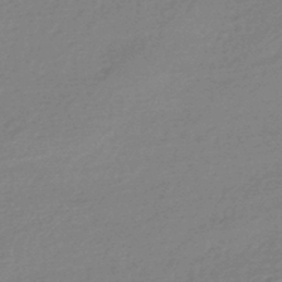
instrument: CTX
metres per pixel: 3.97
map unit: HNhu
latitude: -44.9920
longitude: 93.6533
